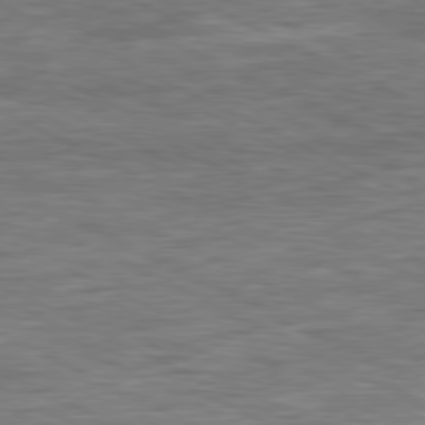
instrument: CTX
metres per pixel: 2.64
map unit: Ap
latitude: -81.1431
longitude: -76.0633
